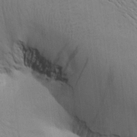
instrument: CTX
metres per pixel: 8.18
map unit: Aa
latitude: 26.2712
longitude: -143.4804
